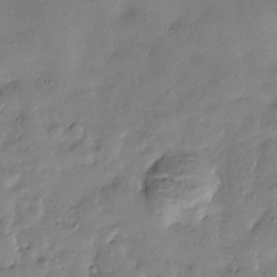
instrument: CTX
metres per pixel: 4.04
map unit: Htu
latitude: -8.9542
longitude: 176.7085
